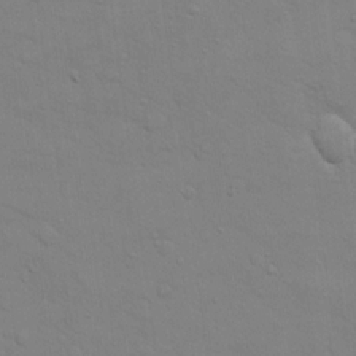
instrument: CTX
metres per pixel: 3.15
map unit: eHh
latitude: 16.2900
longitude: -66.4979
